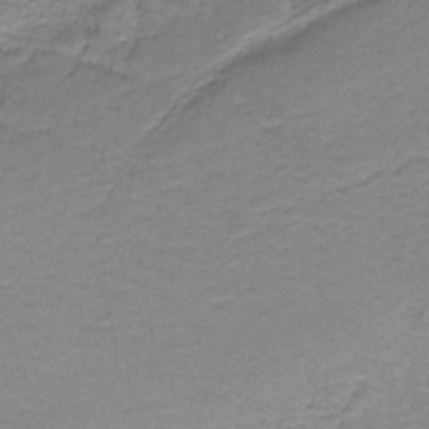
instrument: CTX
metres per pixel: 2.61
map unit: HNb
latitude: -37.1998
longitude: 53.5210
